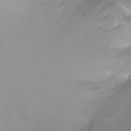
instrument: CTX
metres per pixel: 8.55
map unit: Ht
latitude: -10.7652
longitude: -44.3278
